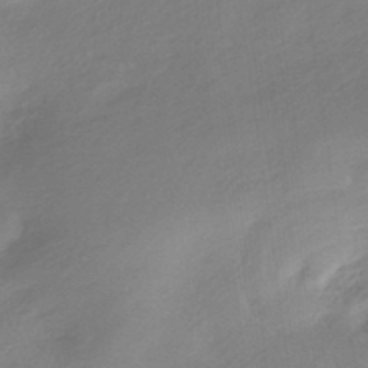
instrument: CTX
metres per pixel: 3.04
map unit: HNhu
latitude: -40.3873
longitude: 92.9731
